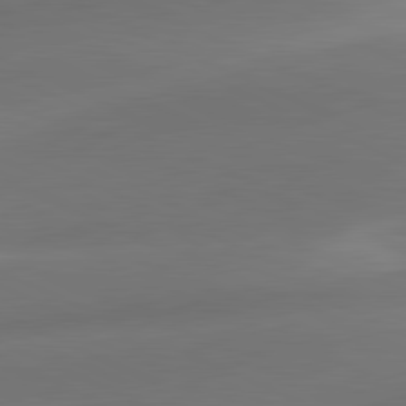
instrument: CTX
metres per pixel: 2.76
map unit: lApd
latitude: 81.3104
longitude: 130.7085
